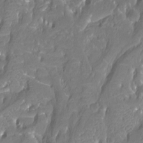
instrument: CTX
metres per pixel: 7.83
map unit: Htu
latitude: -12.5007
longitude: -71.5560
